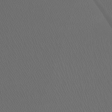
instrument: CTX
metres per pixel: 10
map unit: Htu
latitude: -7.3887
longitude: -73.3104
